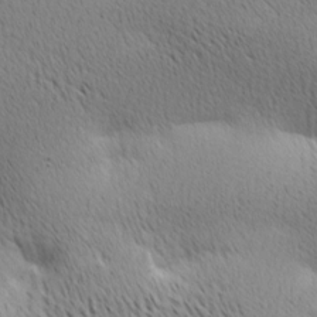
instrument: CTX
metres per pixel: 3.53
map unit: Ave
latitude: 10.9703
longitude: -107.5938
